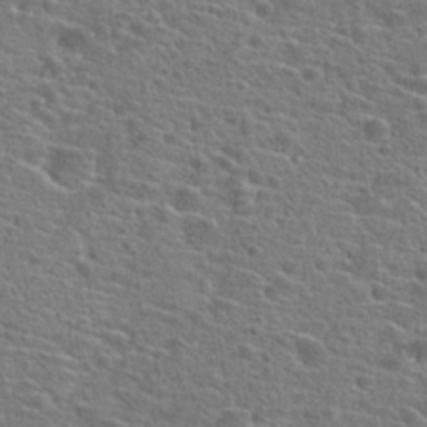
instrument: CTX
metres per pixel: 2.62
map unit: Hto
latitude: 23.5938
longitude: -44.7057
